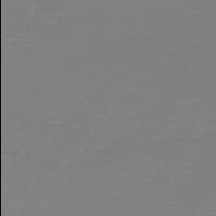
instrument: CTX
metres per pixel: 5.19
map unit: HNb
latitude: -45.4454
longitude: 54.0094
